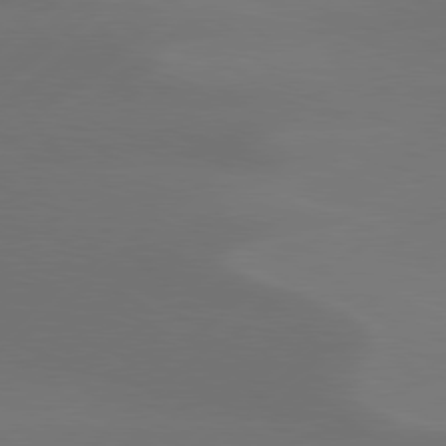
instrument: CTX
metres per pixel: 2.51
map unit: Hpe
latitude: 78.4979
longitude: -130.7247
